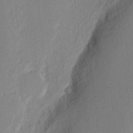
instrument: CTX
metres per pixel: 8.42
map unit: Nhu
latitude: 2.6490
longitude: -76.9136
